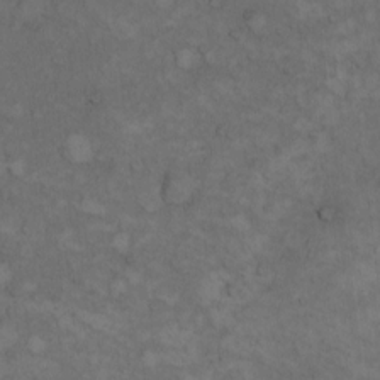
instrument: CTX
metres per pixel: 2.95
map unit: Hto
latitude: 8.4034
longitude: -59.3860
